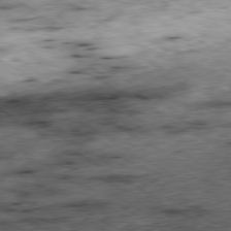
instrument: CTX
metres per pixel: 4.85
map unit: Hpe
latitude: -80.2173
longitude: 23.0676
